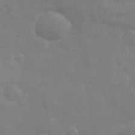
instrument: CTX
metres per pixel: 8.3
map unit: eHh
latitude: 31.0837
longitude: -69.9339
